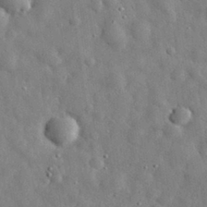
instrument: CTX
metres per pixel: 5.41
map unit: eHh
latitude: 30.8380
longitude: -73.8395
